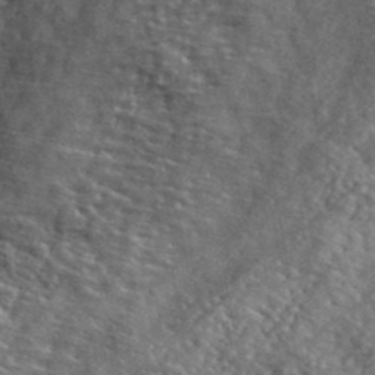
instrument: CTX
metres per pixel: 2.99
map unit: ANa
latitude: 40.8569
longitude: -86.5168
